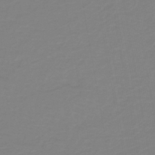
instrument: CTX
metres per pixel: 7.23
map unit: lHb
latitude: -41.6344
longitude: 63.6533
